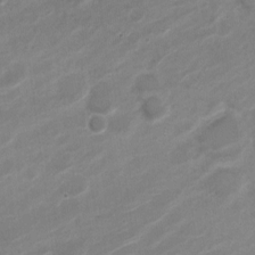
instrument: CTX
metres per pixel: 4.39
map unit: Nve
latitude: -18.4251
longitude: 107.6722
